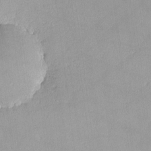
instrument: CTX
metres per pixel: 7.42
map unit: lHvf
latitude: -13.1998
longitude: -102.9702
